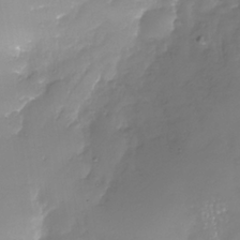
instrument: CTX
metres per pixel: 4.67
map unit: Nhu
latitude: -26.1416
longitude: -58.1578
